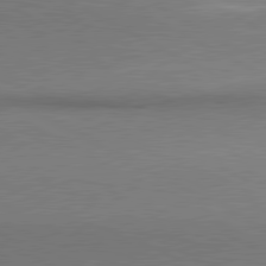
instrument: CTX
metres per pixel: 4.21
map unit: lApd
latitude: 80.8380
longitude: 154.7841
